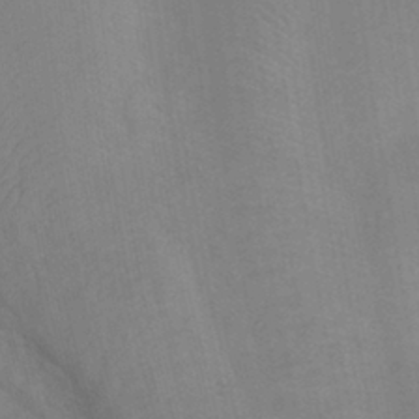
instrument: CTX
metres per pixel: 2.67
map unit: Ht
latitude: -3.2186
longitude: -27.5938
